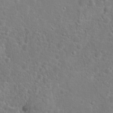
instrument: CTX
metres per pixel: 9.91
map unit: Hto
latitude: 17.3293
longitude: -41.8961
